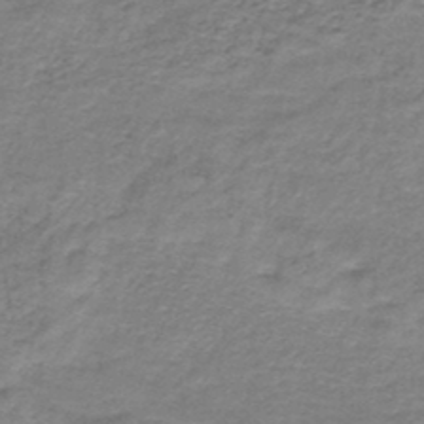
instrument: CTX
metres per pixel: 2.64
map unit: HNb
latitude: -44.4629
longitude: 52.8030
